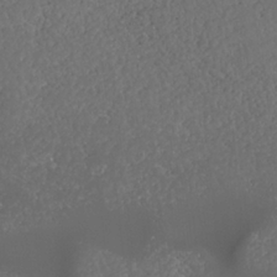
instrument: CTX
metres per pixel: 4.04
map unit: HNhu
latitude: -37.0675
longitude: 33.0865
